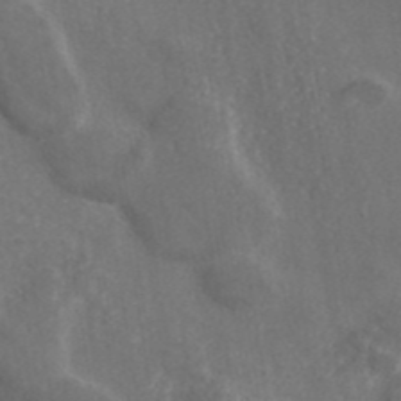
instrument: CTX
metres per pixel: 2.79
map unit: eAb
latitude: 42.6113
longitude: 105.9178
